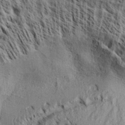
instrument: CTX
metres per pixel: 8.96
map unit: Aa
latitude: 32.6113
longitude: -137.0837
